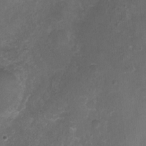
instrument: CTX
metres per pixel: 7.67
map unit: Nhu
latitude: 3.6316
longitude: -15.7072
